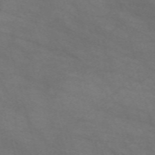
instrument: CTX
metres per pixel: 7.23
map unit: Nve
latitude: -59.2753
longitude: 59.0108
